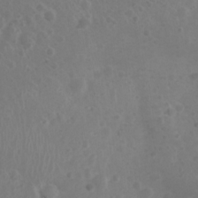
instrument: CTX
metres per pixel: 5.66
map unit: Nhu
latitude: 2.4223
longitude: -14.9325
